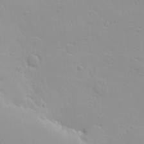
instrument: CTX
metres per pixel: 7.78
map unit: eHh
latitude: -8.0094
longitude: -70.6490
